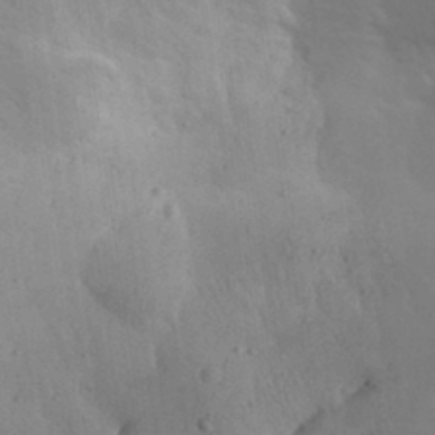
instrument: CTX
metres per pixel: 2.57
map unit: Aa
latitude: 29.9150
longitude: -144.7624
